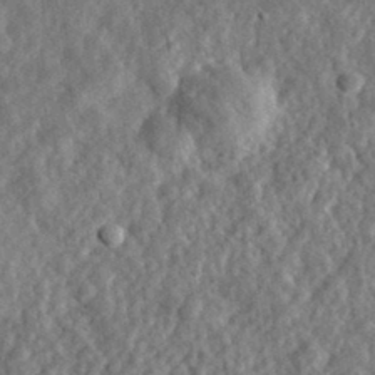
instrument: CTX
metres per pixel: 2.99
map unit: eHh
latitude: 34.5923
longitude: -78.0822
